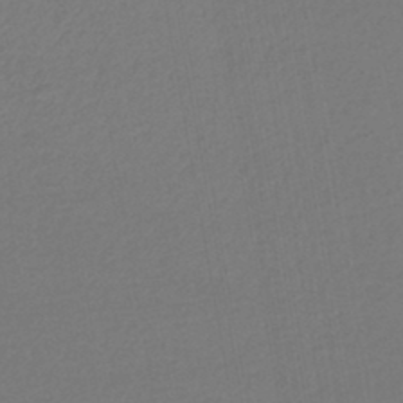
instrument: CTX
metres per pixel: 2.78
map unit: lHb
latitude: -45.2565
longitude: 61.8611
